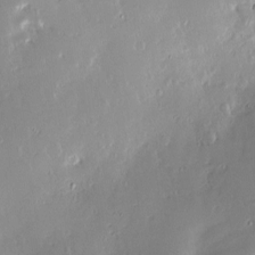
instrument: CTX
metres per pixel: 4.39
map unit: Nve
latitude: -8.1606
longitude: 173.0486
